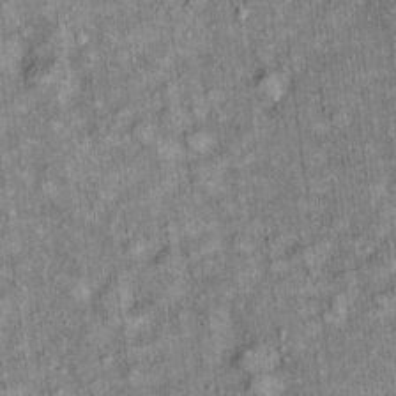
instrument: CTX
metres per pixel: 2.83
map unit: Ht
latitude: 10.7057
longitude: -38.1011
